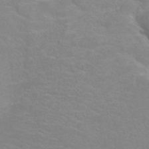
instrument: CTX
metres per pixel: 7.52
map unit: ANa
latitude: 36.8002
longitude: 13.9178
